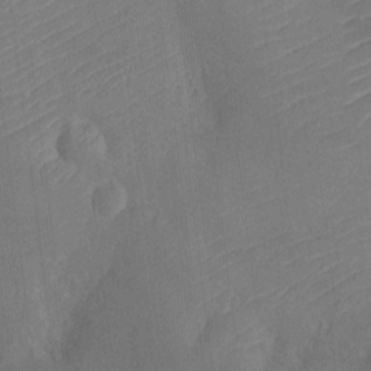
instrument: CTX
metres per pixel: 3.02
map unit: Ht
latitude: -12.0661
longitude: -24.4601
